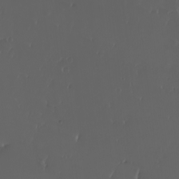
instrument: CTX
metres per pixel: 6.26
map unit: eHh
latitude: -3.1242
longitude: 20.1416
